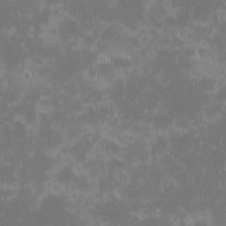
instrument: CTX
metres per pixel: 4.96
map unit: eHh
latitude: -1.5588
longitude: -85.1214
